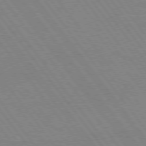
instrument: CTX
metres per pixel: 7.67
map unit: Hpe
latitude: 75.3860
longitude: -157.9906
